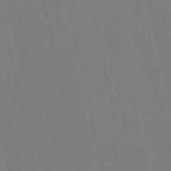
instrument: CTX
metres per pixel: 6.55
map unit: Nve
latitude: -58.0660
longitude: 60.6330
